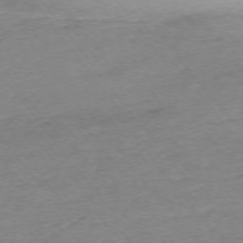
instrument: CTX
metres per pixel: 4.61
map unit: Ap
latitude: -75.1243
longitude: -72.2901
